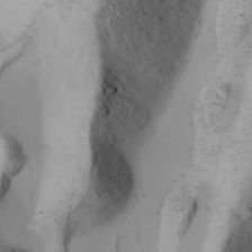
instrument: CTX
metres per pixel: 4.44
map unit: Ave
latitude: 8.7624
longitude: -105.4049
